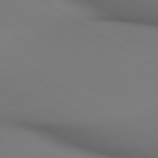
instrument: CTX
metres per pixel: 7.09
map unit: lApd
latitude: 80.3278
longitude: 137.8044
